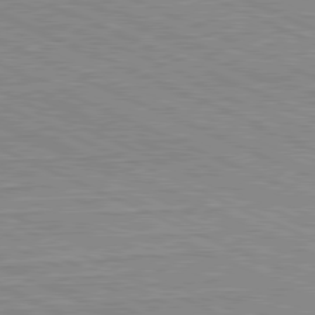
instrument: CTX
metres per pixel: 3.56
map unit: Hpe
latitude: -81.5777
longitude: 11.2187
